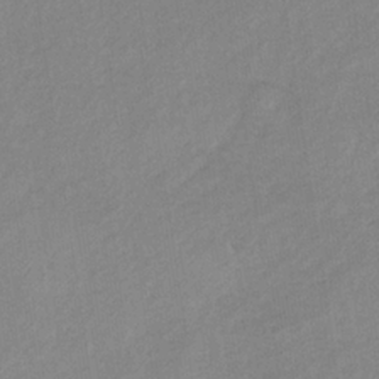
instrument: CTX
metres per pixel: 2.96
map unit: HNb
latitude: -32.8408
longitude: 63.2754
